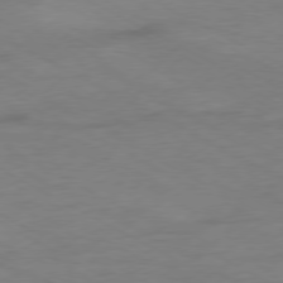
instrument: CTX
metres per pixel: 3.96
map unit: Ap
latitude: -76.8408
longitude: -75.7072
